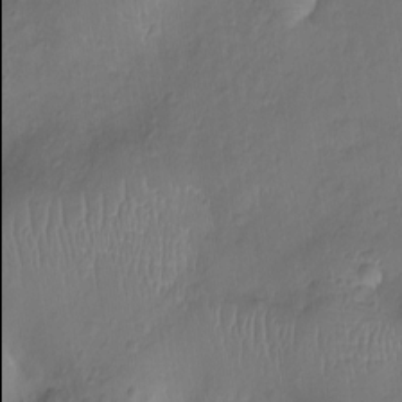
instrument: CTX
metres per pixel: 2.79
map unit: Ht
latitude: -9.5777
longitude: -21.9906
